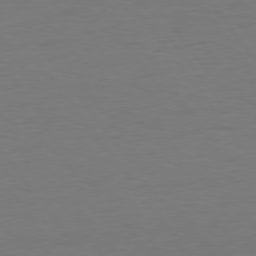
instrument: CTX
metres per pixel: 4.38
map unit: Hpe
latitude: 74.9892
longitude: -131.0081
